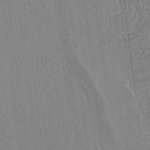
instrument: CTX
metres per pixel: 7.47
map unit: lAvf
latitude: 15.1970
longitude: -125.3103
